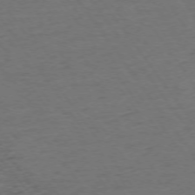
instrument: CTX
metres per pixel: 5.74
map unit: Ap
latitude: -75.2187
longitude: -90.0822
